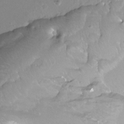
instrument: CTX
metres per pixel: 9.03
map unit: Ht
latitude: -12.1417
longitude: -45.5182
